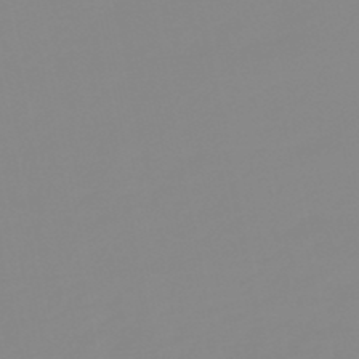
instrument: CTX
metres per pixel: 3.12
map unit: eHb
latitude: -48.5763
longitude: 84.7841
